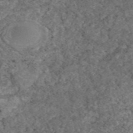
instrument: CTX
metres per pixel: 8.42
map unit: eAb
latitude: 47.7261
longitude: 113.9178
